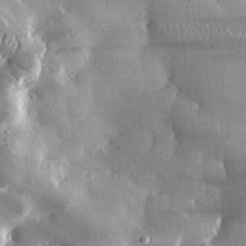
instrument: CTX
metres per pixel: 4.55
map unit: lHvf
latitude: 31.3482
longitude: -92.0255
